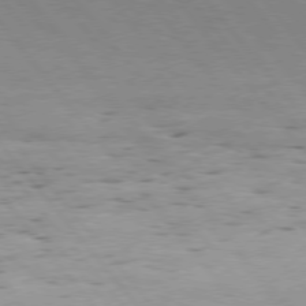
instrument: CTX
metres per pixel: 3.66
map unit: Hpe
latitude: 75.8205
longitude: -143.8017
